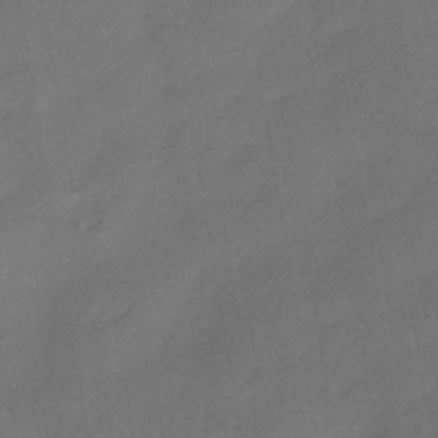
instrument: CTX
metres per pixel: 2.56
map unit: HNhu
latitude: -41.6911
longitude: 92.3306
